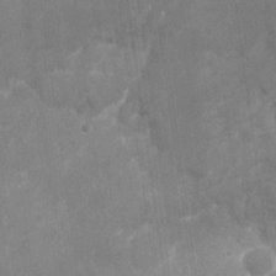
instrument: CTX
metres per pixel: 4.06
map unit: Nhu
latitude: -27.4265
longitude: -74.9703
